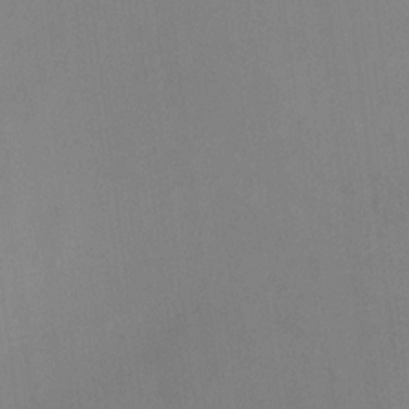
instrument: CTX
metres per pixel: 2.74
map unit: HNhu
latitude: 9.7639
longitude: 15.0298
